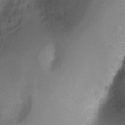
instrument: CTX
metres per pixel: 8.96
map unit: Ht
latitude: 2.7435
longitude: -27.4427
